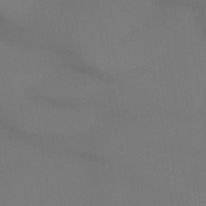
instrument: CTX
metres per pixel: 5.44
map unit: Ht
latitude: -4.8597
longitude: -62.9514
